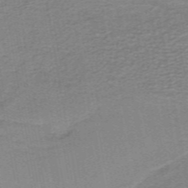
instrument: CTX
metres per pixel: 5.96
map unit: lHb
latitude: -40.8975
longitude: 54.1984
